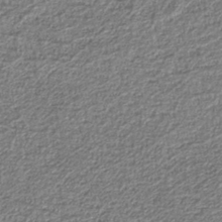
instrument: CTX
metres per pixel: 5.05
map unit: eAb
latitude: -40.0283
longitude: 51.4832
